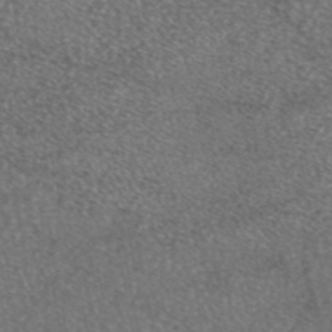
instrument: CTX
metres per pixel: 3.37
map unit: eAb
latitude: 46.8947
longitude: 107.6722
